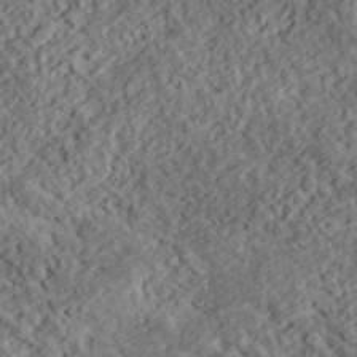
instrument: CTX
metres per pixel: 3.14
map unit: lHvf
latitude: 38.5357
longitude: -88.5357
